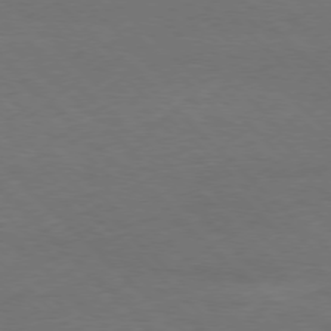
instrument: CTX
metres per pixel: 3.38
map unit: Ap
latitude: -78.0850
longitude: -86.9136
